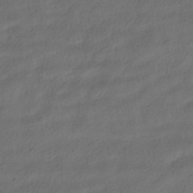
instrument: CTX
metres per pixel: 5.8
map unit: ANa
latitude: -38.9920
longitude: 96.9731
